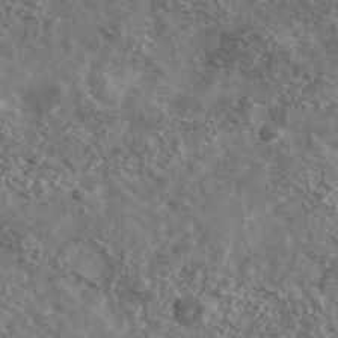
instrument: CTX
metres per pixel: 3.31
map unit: Ave
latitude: 39.5182
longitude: -107.9717
